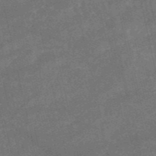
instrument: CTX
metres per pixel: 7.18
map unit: HNb
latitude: -52.6329
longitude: -40.5923
